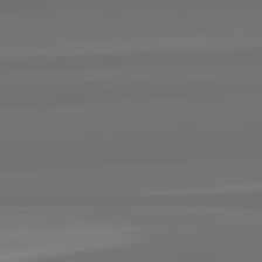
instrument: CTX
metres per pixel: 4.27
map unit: lApd
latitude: 82.8569
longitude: 166.3117
